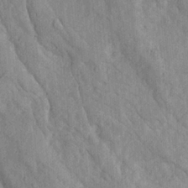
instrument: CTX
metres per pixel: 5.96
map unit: Ave
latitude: 23.4804
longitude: -133.8205
